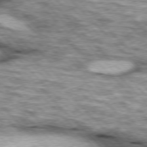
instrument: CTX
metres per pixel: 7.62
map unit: lApd
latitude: 76.5923
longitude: -50.7624
